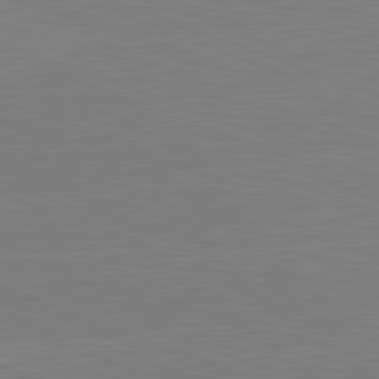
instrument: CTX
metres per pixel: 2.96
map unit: lApd
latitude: 81.9150
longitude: -158.7057
